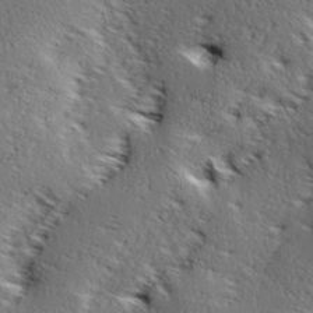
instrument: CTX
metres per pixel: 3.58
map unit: Ave
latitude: 17.4426
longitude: -138.2333
